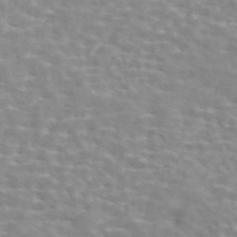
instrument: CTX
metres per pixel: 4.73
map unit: ANa
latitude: 46.4412
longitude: 26.5384
